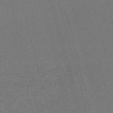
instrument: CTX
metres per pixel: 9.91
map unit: Nve
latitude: -59.4076
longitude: 62.5762
